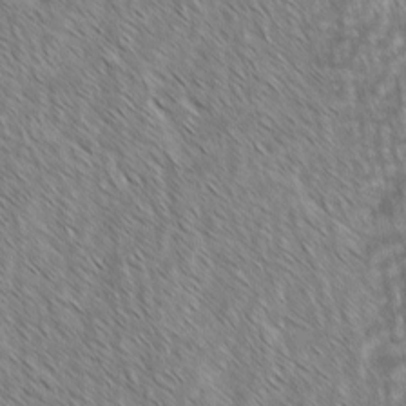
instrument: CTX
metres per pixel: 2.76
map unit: lAvf
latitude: -2.1038
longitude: -113.8772
